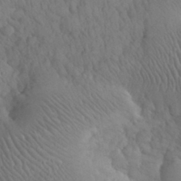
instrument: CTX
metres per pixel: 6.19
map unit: eHh
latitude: 31.1404
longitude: -67.8016
